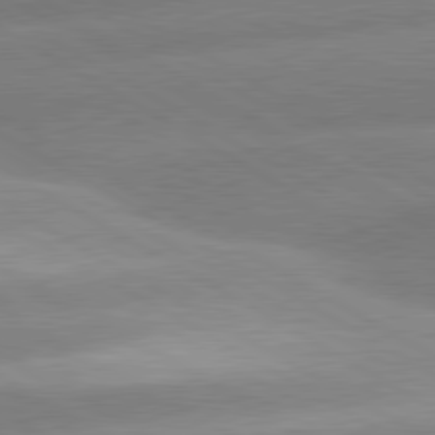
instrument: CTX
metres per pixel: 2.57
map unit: lApd
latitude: 80.4412
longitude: -155.3293
